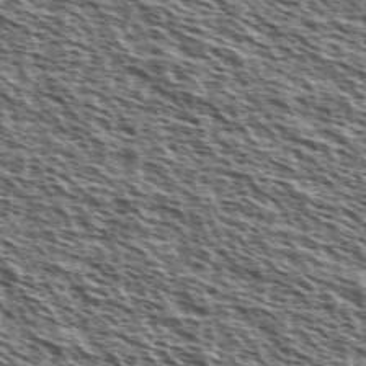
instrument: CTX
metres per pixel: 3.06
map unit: Ave
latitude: 38.1389
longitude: -110.8569
